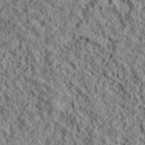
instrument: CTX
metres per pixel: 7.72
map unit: lHvf
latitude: 39.1025
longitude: -88.7058
